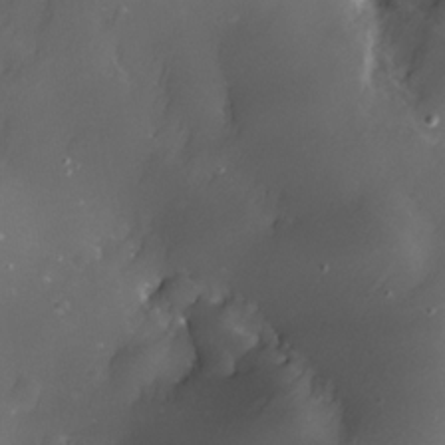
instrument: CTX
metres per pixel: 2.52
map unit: Nhe
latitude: -32.6897
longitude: -116.1200
